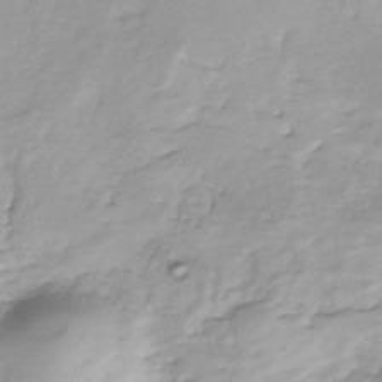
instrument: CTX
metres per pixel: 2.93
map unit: HNhu
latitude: -37.0486
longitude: 32.6141
